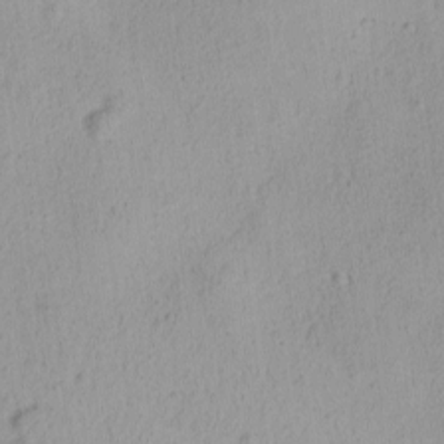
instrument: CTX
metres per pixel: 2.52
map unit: Ave
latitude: -8.9164
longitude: -121.6883
